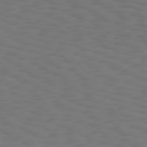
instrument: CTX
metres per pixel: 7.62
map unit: Hpe
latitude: 75.4615
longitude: -132.9514
